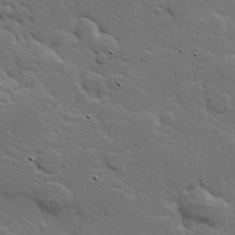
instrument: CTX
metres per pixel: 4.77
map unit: Hve
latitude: 26.1767
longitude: 144.6141
